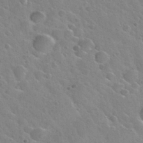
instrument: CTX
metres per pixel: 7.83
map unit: Nhu
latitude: 31.7072
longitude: -54.1011
